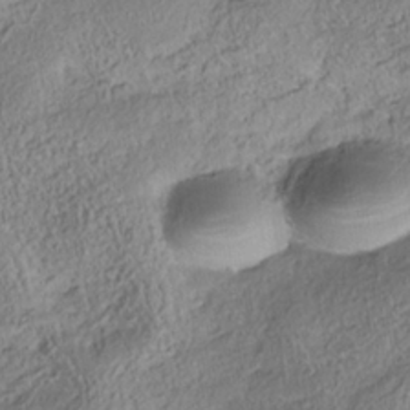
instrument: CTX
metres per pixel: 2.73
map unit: Nhe
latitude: -38.3684
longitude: 138.3684
